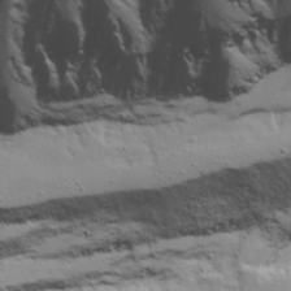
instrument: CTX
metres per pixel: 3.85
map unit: Ave
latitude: 23.0458
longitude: -132.0633
